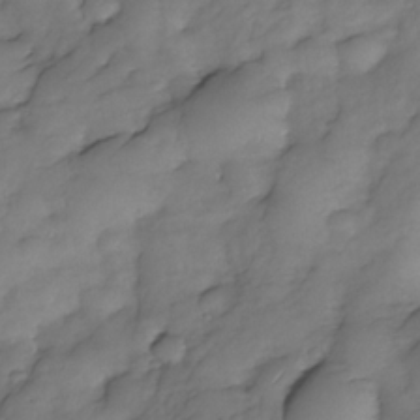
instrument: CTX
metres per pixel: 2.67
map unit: Nhe
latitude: -33.6344
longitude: -142.8002
